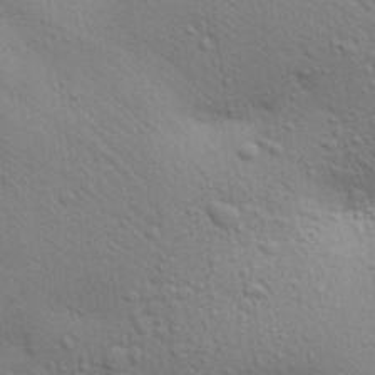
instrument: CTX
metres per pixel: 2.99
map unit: Aa
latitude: 30.2145
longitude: -147.4616
